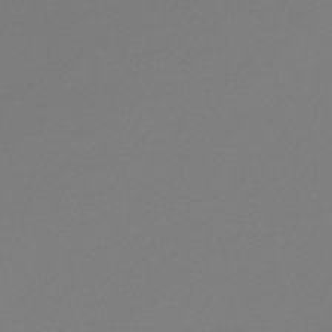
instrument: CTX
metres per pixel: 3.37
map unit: lHb
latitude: -47.2943
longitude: 60.2739
